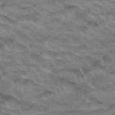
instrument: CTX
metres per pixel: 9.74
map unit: Hto
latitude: 34.2333
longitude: -48.7435
